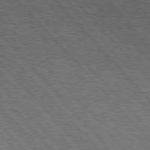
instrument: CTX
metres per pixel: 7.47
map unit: Hpe
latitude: 76.6112
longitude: -167.8772
